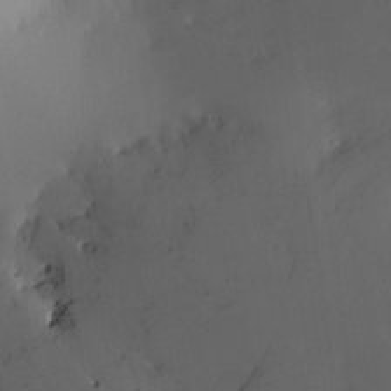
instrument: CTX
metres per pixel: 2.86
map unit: HNhu
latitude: 8.3845
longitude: 8.5007
